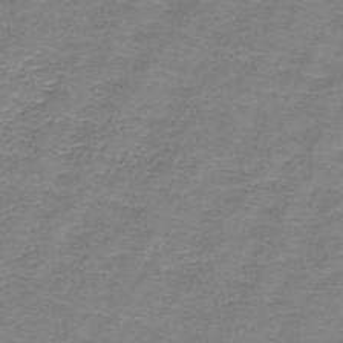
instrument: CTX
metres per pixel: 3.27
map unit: lHb
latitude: -44.2173
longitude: 56.8786
